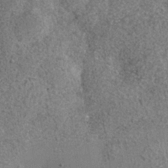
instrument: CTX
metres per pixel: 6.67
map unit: Nhe
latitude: -35.8422
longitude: -130.2712
